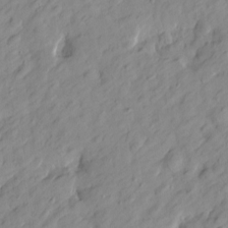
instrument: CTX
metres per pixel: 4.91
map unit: Htu
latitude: -1.4077
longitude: -175.0647
